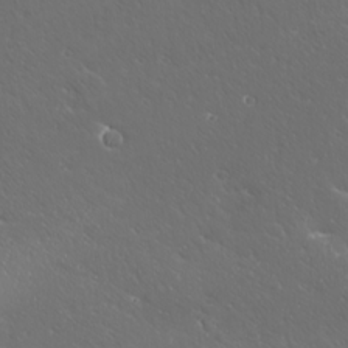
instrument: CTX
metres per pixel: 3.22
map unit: Ave
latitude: 20.4790
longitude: -137.7639
